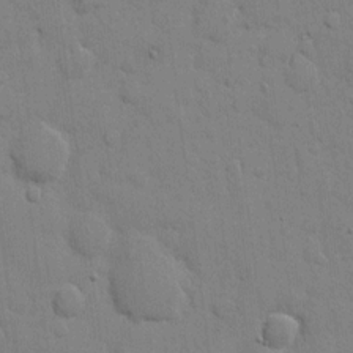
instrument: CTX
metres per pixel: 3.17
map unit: eHh
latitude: 9.6883
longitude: -67.0458
